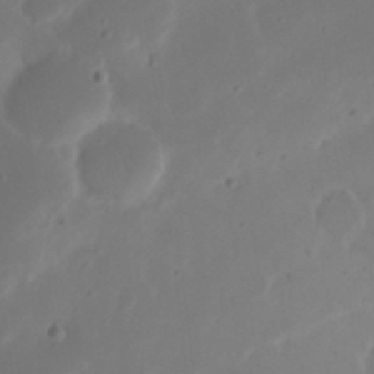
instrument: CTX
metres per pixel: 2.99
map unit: Nhu
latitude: 21.3104
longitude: -72.6113
